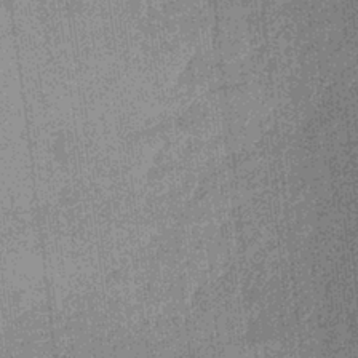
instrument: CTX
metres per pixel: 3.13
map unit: eHb
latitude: -32.6330
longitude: 73.6533
